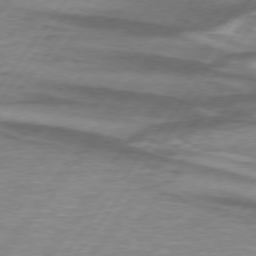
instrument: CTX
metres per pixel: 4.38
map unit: lApd
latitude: 75.2915
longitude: -78.9892
